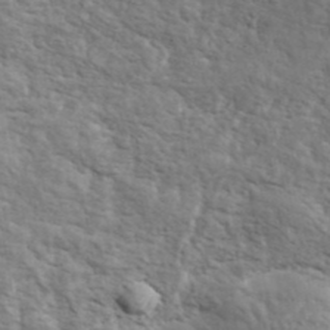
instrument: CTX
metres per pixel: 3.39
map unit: ANa
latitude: 41.3481
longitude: 55.5966
